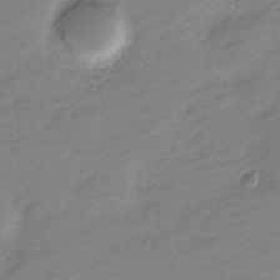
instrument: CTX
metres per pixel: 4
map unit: Nve
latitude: -21.5021
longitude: 107.2376
